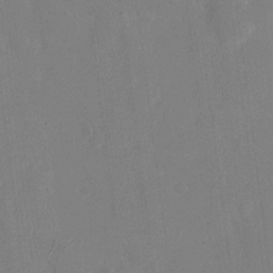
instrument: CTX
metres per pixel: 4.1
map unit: eHh
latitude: 6.1011
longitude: -66.2900
